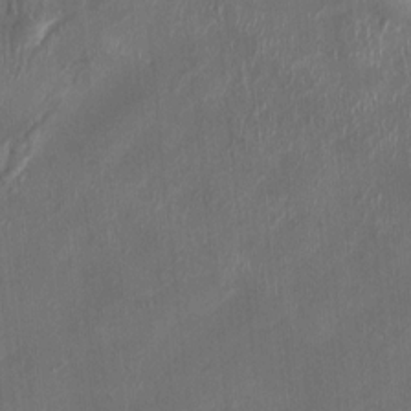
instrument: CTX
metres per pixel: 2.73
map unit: HNhu
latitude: 3.5560
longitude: -6.1956
